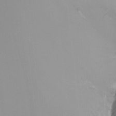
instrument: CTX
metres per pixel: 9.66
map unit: Nhu
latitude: -8.5007
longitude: -80.5357
